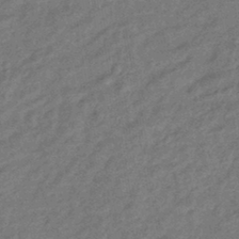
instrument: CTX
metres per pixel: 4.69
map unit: eHb
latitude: -42.2739
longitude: 83.9367
